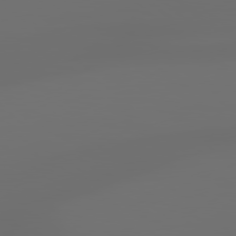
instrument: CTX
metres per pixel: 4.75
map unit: lApd
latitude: 79.3293
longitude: -138.1956
